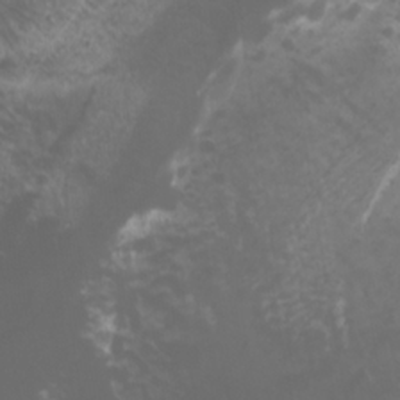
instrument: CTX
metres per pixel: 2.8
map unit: Nhu
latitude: -11.4265
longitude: -74.9514
